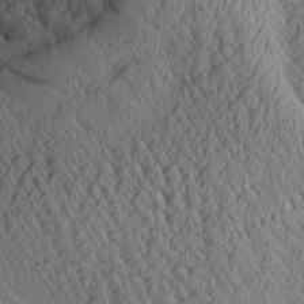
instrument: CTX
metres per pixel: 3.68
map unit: Aa
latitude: 26.7246
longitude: -133.4426
